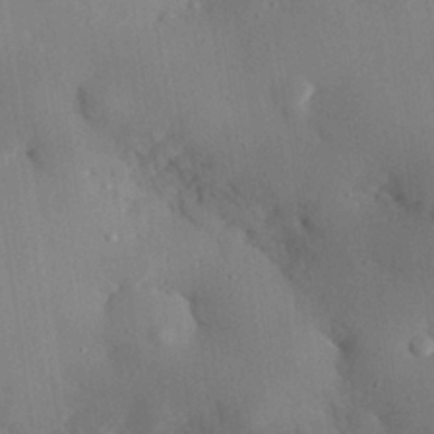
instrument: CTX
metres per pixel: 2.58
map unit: eHh
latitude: 28.2333
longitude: -79.4805
